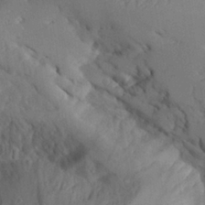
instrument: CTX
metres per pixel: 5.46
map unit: Aa
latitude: 25.6127
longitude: -128.5546
